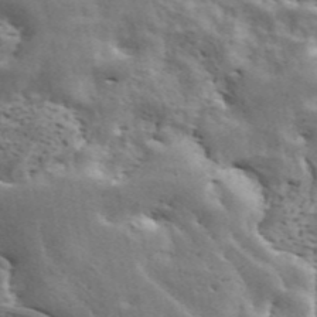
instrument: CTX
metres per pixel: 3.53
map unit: ANa
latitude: 42.6113
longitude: 47.1053
